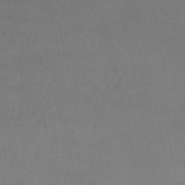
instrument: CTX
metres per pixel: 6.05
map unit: lHb
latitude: -45.6722
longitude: 70.0661
